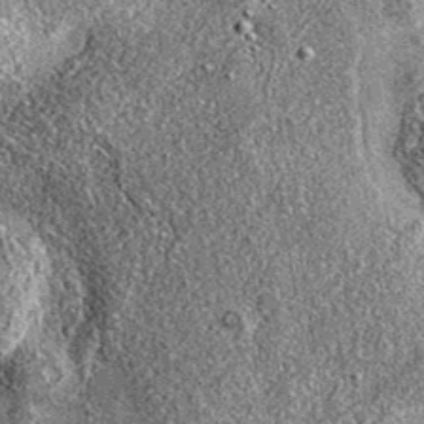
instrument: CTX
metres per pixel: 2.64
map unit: eAb
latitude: 36.0255
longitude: 111.1242
